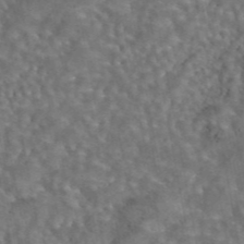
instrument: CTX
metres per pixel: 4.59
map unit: eAb
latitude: 43.9717
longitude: 108.3306
